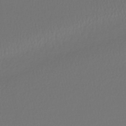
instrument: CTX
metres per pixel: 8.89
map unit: lHb
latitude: -43.6154
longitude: 71.7289
